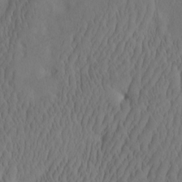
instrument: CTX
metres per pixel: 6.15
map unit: eHh
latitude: -2.4817
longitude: 16.1606
